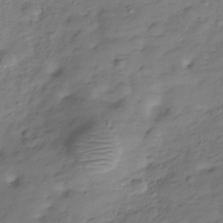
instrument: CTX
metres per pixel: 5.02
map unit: Hve
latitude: -30.0094
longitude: 90.8975
